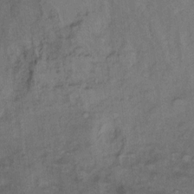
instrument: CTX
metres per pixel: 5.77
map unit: Ht
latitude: 8.3089
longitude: -38.3089
